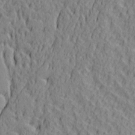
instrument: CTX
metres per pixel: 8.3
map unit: lAa
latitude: 5.4615
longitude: -117.3671
